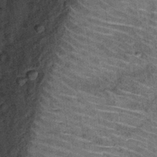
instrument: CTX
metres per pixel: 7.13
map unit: Hto
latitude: 15.0081
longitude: -35.0269
